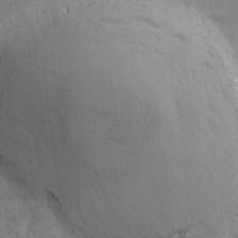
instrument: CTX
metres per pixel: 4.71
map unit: Ave
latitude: -7.6722
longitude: -120.7247
